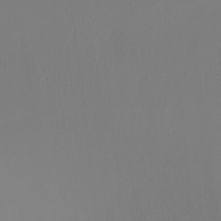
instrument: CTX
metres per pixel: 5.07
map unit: Ht
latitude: -15.2376
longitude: -49.6316
